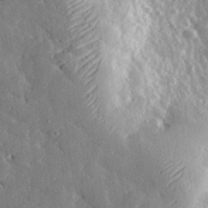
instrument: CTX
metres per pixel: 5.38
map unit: lHvf
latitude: 33.5938
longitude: -85.2726
